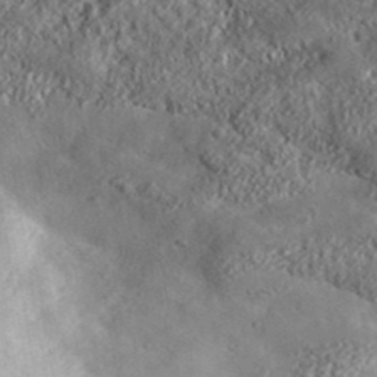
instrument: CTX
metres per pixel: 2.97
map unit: lHvf
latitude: 39.3859
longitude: -88.5735
